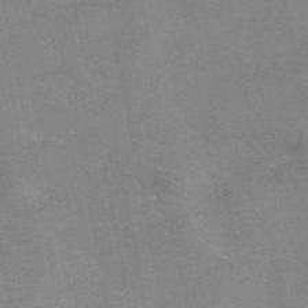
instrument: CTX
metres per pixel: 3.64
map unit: eAb
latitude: 48.5924
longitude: 103.8800
